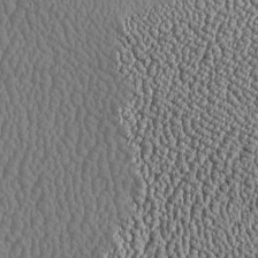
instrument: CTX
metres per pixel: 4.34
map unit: Htu
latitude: -6.4251
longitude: 156.3873
